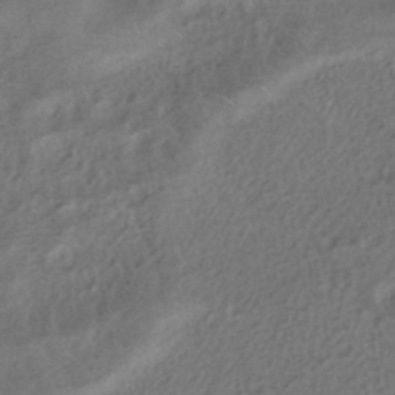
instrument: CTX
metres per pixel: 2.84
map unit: ANa
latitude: -38.8786
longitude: 97.3510
